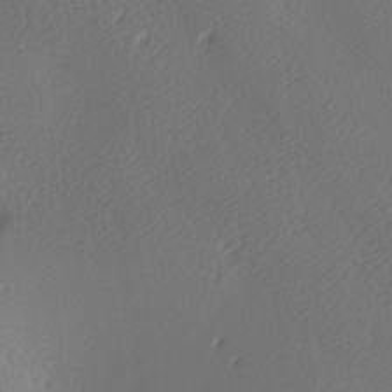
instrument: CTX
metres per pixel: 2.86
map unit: lAa
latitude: -9.5588
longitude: -127.8395
